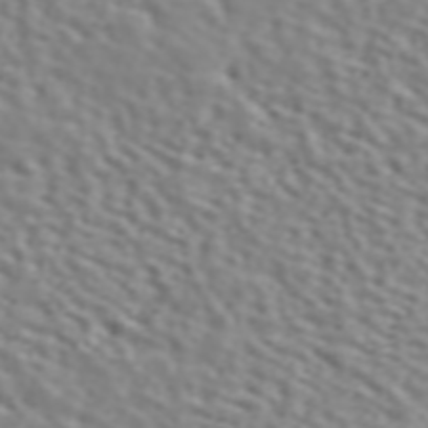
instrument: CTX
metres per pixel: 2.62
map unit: ANa
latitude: 45.8016
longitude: 49.2376
